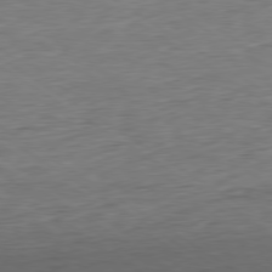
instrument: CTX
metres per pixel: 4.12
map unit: Hpe
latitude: -79.5588
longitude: 10.5385
